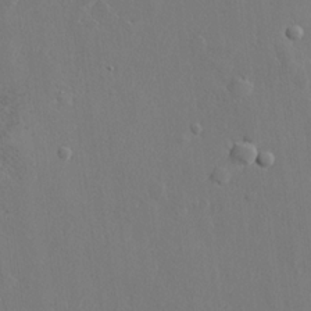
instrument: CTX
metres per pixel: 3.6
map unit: lHvf
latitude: 22.3467
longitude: 144.9920
